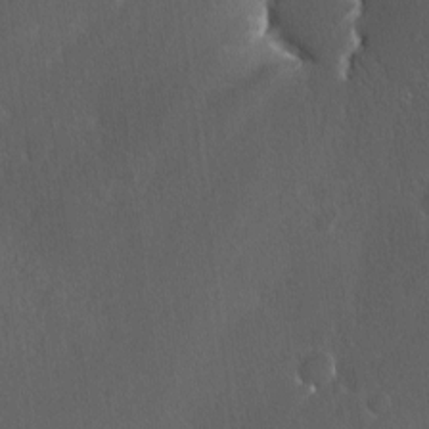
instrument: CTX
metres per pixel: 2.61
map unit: Ave
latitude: -0.1417
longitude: -113.3859
